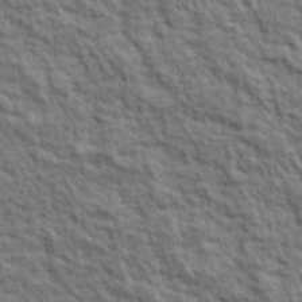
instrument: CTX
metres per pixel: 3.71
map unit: lHvf
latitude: 38.9891
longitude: -89.4994
